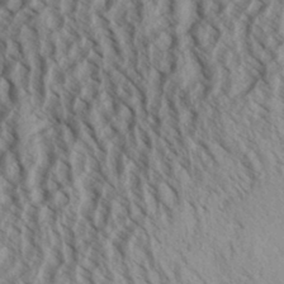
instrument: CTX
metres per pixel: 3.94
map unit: Aa
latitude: 32.0255
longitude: -137.7072
